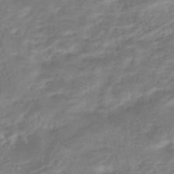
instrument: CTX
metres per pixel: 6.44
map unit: Nhe
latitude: -46.6329
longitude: 152.1983
